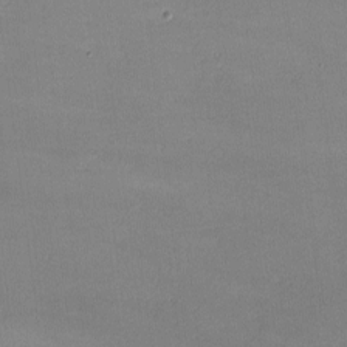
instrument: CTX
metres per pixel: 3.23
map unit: lHvf
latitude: -9.6533
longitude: -101.1592
